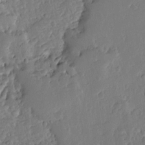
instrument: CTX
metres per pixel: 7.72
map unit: Ave
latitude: 12.8758
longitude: -135.8583
